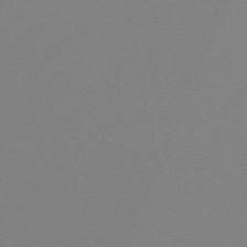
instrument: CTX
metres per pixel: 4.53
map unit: eHb
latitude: -50.4629
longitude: 73.3887
